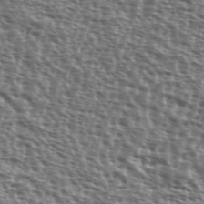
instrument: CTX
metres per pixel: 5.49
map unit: Ave
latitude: 38.5735
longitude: -111.6505
